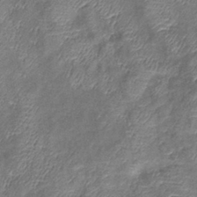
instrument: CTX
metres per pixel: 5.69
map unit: eHb
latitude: -39.8611
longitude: 76.4629
